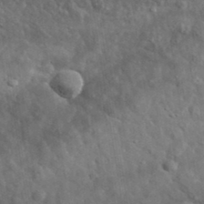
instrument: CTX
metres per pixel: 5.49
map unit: lHvf
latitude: 36.5168
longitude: -87.9339
